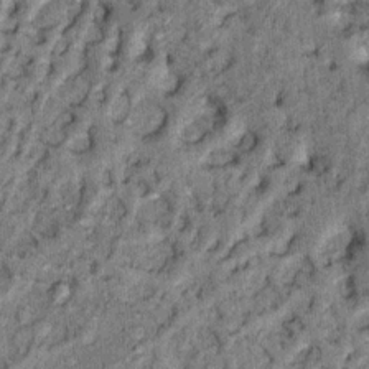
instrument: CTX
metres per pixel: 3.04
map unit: Hto
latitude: 14.0444
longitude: -34.6868
